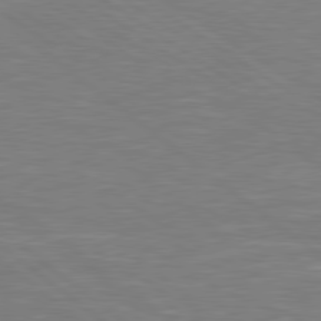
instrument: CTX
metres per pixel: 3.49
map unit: Hpe
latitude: 79.1592
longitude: -125.7260
